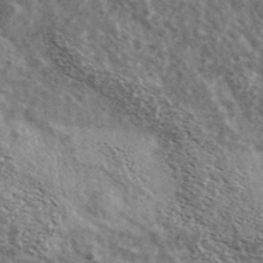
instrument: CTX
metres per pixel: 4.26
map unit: Ave
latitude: 38.8947
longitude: -108.3467
